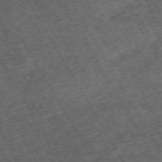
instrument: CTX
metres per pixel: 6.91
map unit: Hpe
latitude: -70.9164
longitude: 16.8408
